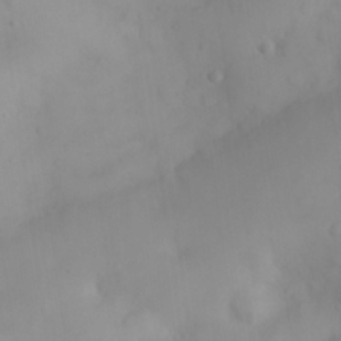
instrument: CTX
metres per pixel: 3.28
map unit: eHh
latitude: 25.5938
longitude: -64.7246
